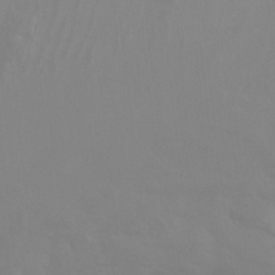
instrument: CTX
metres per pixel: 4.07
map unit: Ht
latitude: -15.1054
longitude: -53.0459
